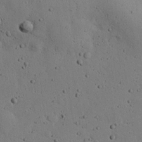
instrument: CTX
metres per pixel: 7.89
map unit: eHh
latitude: 24.3467
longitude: -72.4601
